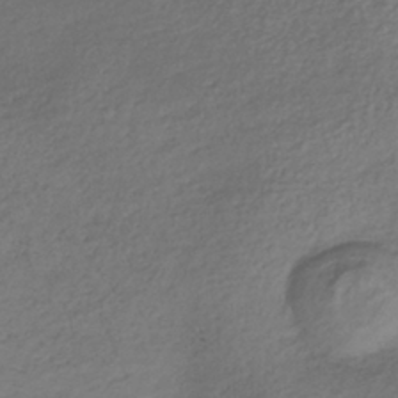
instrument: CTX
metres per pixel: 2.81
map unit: lHb
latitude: -35.5777
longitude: 67.9556
